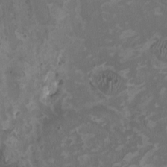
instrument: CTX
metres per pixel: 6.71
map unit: HNhu
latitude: 2.4412
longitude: -4.2522
